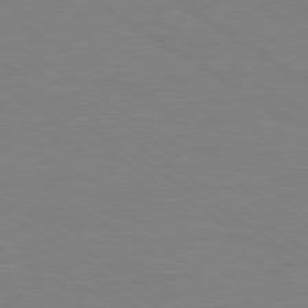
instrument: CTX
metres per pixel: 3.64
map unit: Hpe
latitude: 79.5560
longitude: -125.9717
